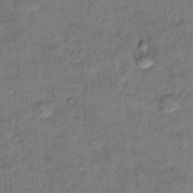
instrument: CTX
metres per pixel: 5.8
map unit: Nhu
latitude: 14.9325
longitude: -31.2726
